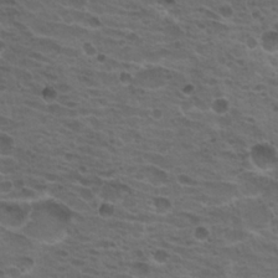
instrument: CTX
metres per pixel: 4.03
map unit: Hto
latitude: 18.6301
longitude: -32.1389
